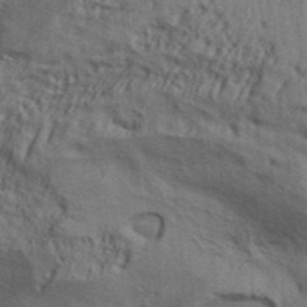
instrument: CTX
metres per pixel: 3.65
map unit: Aa
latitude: 32.4412
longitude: -135.2159
